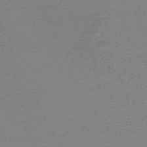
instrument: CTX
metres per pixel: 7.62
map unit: lHb
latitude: -46.8219
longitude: 66.2739
